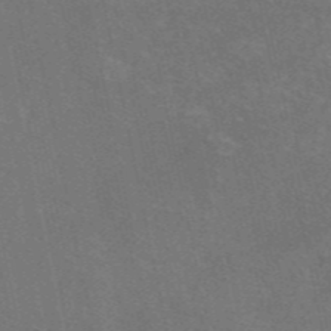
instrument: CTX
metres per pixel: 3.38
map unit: eAb
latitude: 47.2537
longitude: 115.6344
